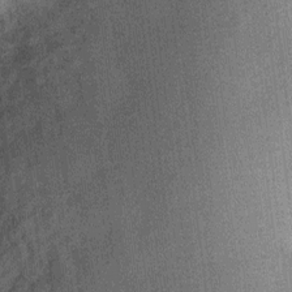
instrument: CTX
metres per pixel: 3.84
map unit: Ht
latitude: -12.2362
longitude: -23.6127
